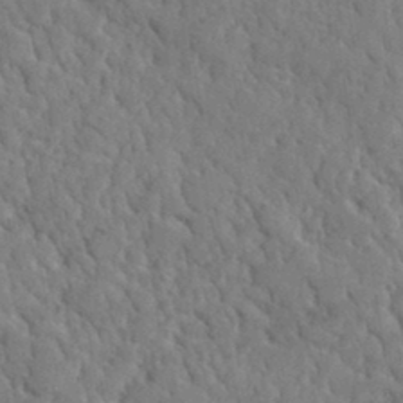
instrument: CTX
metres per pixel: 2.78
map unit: lHvf
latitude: 35.3859
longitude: -87.2915
